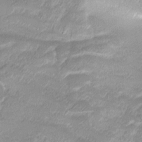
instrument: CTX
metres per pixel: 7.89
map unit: Ave
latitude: -8.6707
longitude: -122.9325
